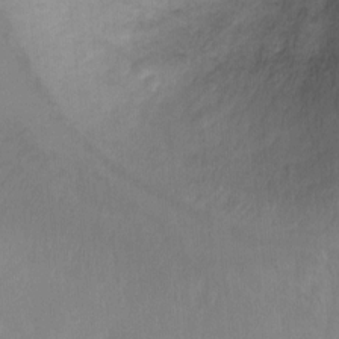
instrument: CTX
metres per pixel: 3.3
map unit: Ht
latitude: -6.3117
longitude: -37.7450
